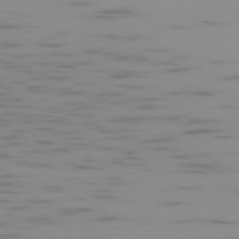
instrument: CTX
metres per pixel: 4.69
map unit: Ap
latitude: -79.7099
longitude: -69.6883
